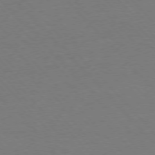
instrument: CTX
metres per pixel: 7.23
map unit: Ap
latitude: -77.5021
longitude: -88.0633
